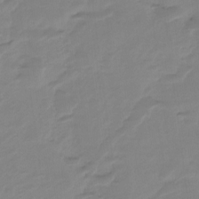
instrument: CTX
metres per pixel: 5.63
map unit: Ht
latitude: -15.0676
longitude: -52.3279
